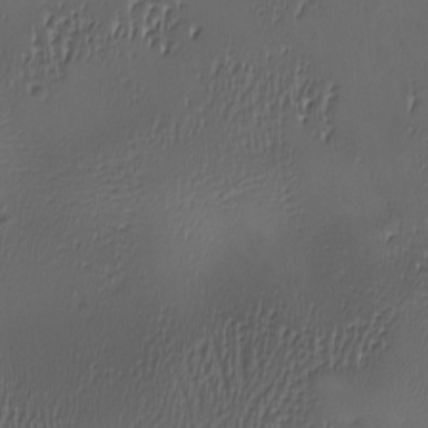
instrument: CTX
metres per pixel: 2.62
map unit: Ave
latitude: -7.4832
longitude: -121.8773
